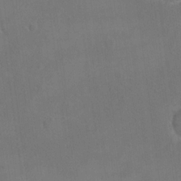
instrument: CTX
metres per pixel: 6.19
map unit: eHh
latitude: 18.2333
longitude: -65.8205
